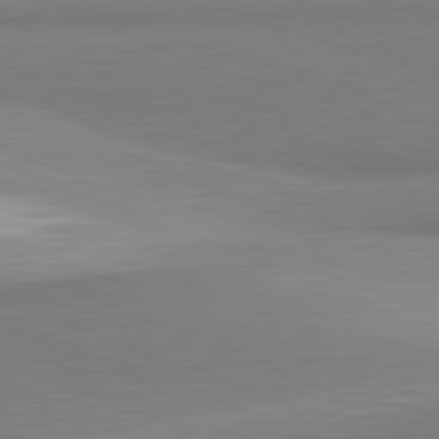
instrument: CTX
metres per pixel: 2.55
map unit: lApd
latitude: 81.9150
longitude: 160.0661
